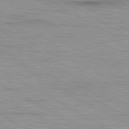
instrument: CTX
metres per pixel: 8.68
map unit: lApd
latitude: 80.2145
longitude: 157.2754
